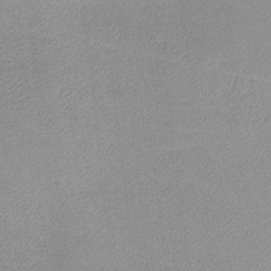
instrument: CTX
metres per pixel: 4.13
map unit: lHvf
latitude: -12.2362
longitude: -102.7057
